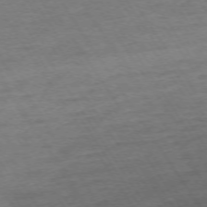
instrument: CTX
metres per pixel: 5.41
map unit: Ap
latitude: -73.8044
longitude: -84.4790
